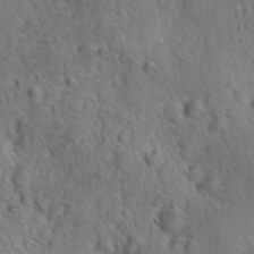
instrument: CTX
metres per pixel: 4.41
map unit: Ave
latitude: -10.0283
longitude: -119.6316
